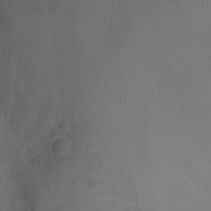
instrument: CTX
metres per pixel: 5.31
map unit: Ht
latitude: 2.2144
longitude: -27.4427
